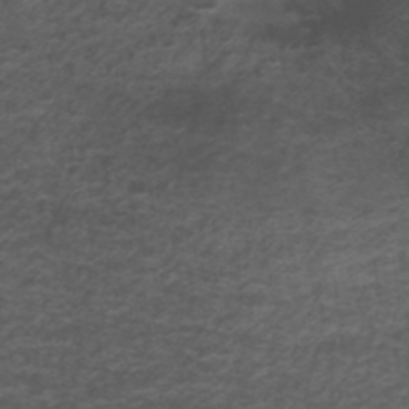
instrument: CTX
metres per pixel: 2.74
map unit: ANa
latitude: 39.4426
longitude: 23.5588
